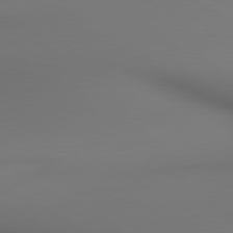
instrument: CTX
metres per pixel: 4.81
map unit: lApd
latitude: 80.3278
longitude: 137.4832
